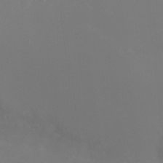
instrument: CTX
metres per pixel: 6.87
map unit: Ht
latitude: -6.3684
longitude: -27.1592
